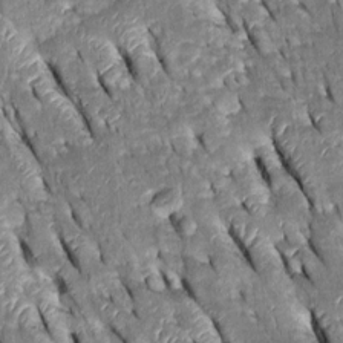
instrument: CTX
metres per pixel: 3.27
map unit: Htu
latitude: -0.2173
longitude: 148.8597
